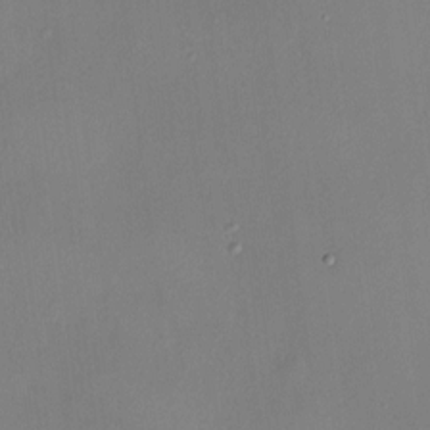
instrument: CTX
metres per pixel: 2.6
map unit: HNhu
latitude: 7.1781
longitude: 1.4266
